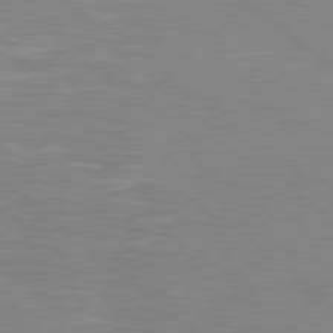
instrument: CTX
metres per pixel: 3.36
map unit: Hpe
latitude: 78.5735
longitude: -125.1592
